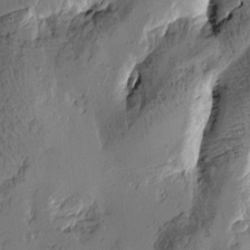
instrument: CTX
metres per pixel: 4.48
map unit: Htu
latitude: -3.9367
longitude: -177.1592
